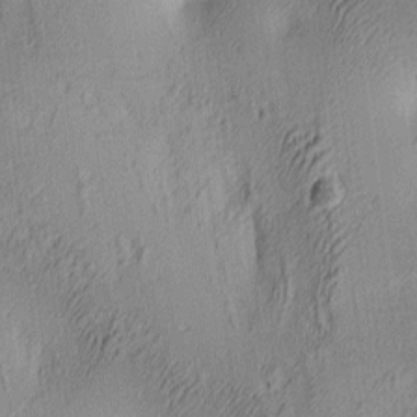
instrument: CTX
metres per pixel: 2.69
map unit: lAa
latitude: 4.2711
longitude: -115.7638
